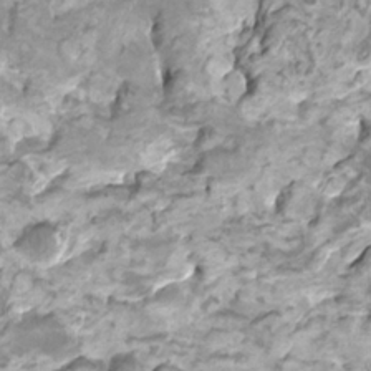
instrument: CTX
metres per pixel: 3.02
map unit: HNhu
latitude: 3.2726
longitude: -2.8191
